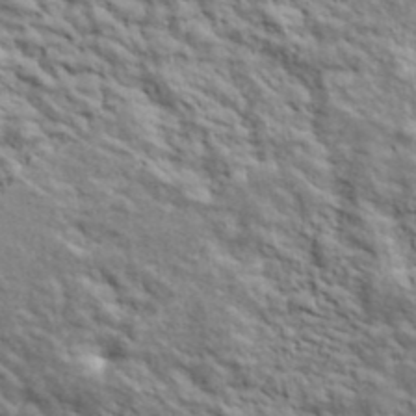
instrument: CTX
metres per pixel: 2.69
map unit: lHvf
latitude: 39.4993
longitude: -89.0270
